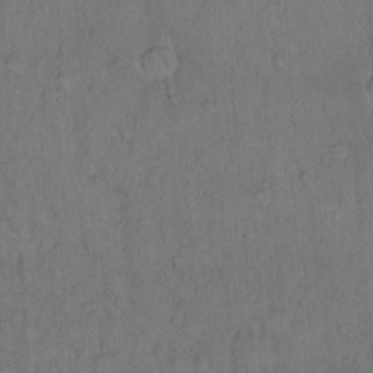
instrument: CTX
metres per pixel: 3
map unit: Hto
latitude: 12.9703
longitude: -57.0458
